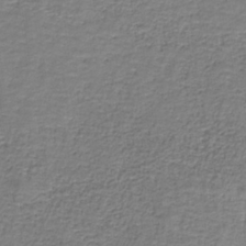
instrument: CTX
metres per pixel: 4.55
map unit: eAb
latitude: -36.4629
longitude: 52.7652
